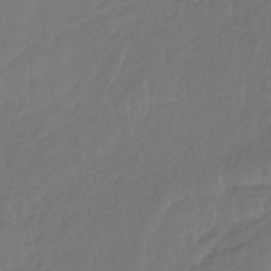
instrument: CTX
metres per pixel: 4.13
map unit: lHb
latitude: -39.5966
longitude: 70.9542
